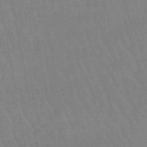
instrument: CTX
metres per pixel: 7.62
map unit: eHb
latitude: -46.3495
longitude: 80.0094
